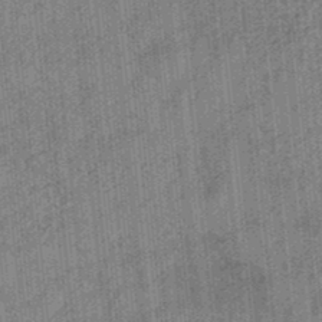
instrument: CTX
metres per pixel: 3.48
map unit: eHb
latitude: -34.2928
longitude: 78.9919
